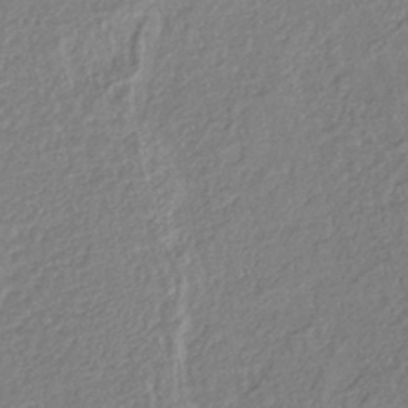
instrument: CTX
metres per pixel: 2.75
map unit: lHb
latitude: -40.9542
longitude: 62.0094
